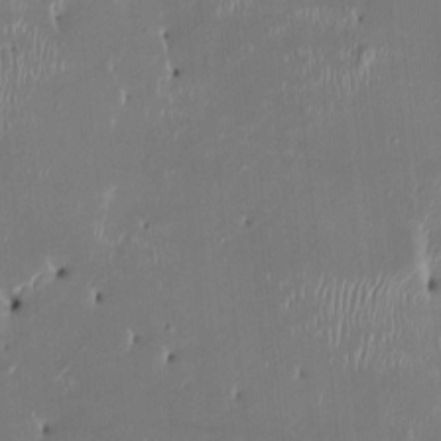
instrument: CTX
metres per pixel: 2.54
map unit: HNhu
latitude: 1.0836
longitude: -6.8380
